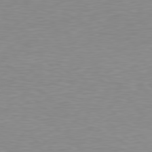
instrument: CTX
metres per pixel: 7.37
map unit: Hpe
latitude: 77.9150
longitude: -173.5749
